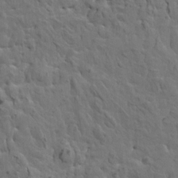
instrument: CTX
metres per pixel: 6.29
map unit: HNhu
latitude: 6.5168
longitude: -0.3845
